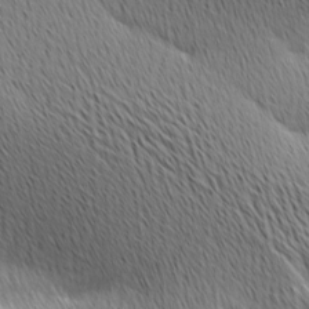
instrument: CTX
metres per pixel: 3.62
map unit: Ave
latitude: 10.8758
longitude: -107.6505
